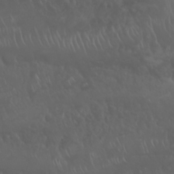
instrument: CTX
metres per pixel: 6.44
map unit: Nhu
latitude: 22.9325
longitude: -64.4223
